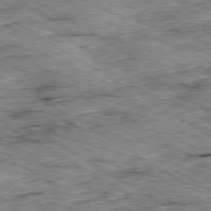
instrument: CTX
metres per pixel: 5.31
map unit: Ap
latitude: -80.2929
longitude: -49.5749
